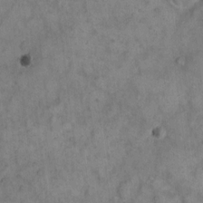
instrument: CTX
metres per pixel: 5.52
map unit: eHh
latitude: 11.9339
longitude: -62.5924
